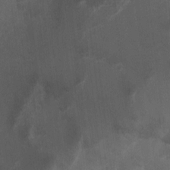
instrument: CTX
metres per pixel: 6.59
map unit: Ht
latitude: 2.6112
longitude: -26.7813
